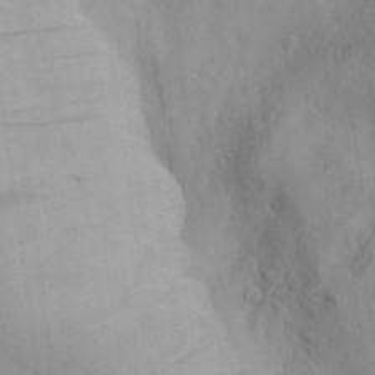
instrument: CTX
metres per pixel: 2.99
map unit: Aa
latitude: 26.9514
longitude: -132.3089
